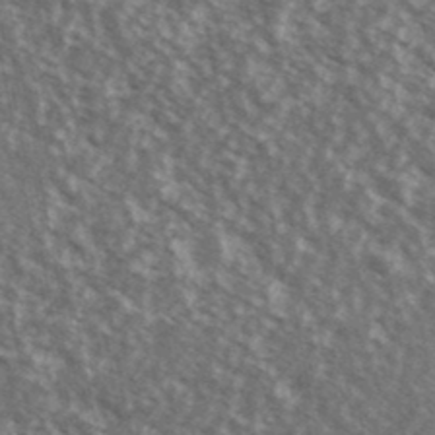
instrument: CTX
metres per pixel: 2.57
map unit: Ave
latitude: 38.7057
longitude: -111.3104
